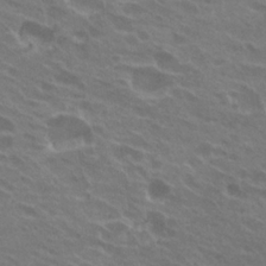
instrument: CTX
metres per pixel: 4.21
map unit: Hto
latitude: 24.5167
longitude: -38.6679
